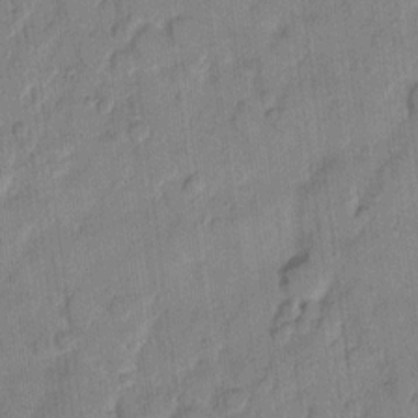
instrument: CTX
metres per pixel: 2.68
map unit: eHh
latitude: 11.1970
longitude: -65.6505
